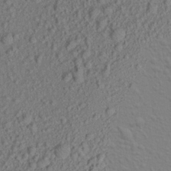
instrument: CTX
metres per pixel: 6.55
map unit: Aa
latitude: 20.0444
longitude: -143.1214
